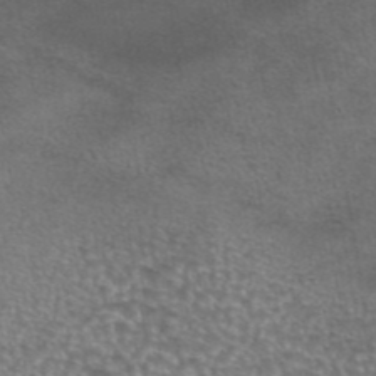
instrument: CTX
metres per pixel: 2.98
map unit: eAb
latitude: 44.4979
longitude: 104.0283
